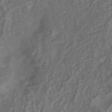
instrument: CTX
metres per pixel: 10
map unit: ANa
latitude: 42.5357
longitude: 16.8219
